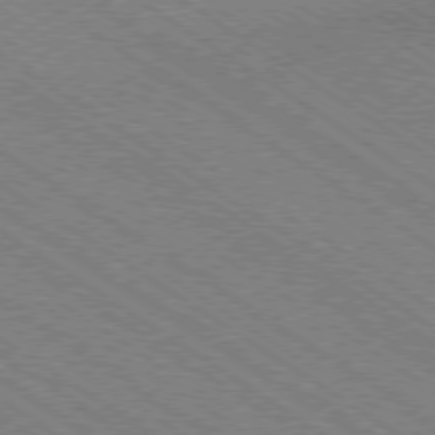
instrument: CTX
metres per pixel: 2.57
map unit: Ap
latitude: -79.1809
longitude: -79.9150
